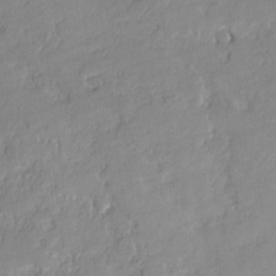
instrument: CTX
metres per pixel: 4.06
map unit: lAvf
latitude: -0.6897
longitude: -106.8758
